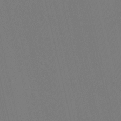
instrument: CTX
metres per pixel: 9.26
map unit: HNhu
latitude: 6.8947
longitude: 4.5384
